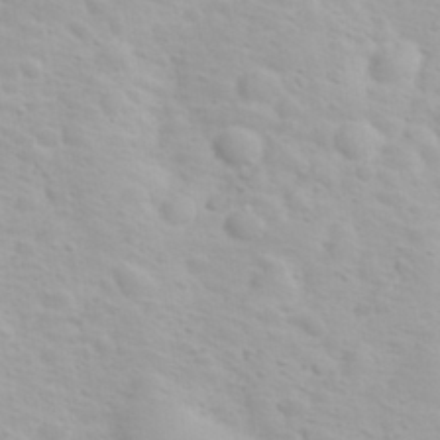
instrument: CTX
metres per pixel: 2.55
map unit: eHh
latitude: 31.9717
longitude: -60.3278
